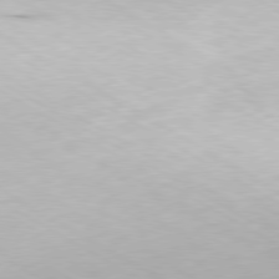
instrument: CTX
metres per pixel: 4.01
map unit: Hpe
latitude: -80.2929
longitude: 20.8974
